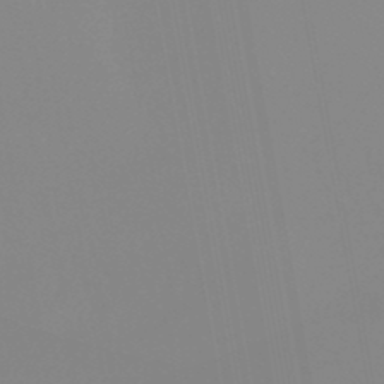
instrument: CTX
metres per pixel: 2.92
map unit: lHb
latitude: -49.1431
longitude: 74.7086
